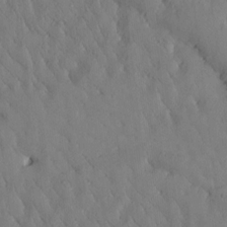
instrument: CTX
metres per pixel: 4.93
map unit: Htu
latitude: 0.3278
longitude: 176.0661
